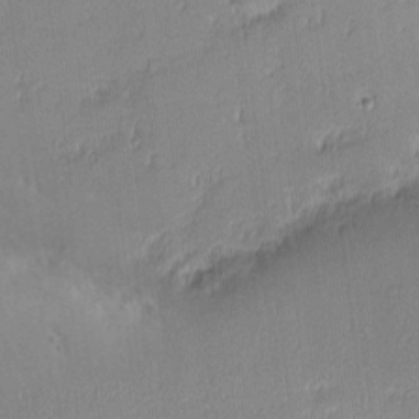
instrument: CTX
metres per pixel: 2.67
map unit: eHh
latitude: -2.7085
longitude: -81.9528
